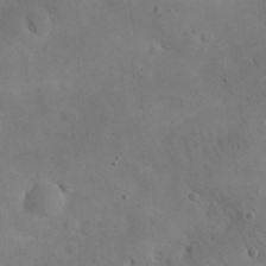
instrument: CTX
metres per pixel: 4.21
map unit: eHh
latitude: 25.7827
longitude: -67.3670
